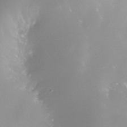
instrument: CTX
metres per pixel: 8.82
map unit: Nhe
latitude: -32.2173
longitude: -116.2523
